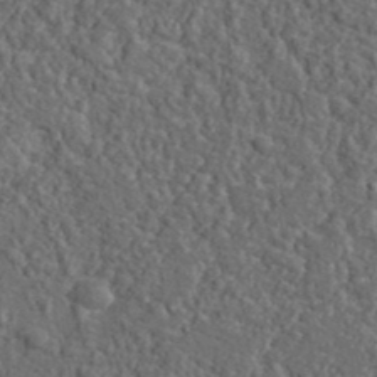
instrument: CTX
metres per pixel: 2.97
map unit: lHvf
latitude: 38.2333
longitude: -89.8584
